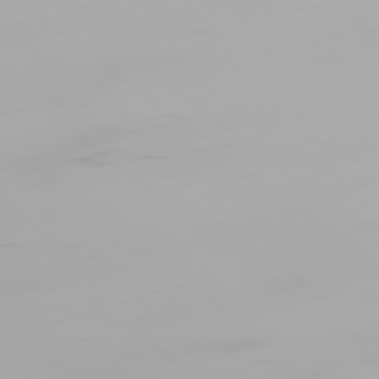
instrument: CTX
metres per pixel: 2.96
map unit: Ap
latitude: -78.8786
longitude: -96.1767
